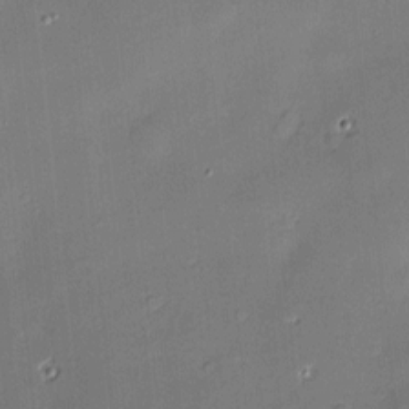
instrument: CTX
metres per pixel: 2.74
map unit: Hve
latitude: -9.1620
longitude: 175.3131
